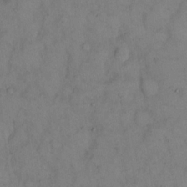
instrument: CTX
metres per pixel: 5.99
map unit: eHh
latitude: 14.0444
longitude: -62.2145
